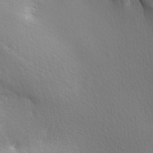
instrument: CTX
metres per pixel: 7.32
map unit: lAa
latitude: -5.5588
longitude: -121.5938
